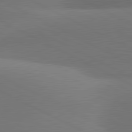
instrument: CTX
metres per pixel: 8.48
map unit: lApd
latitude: 81.1970
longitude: 129.4266
